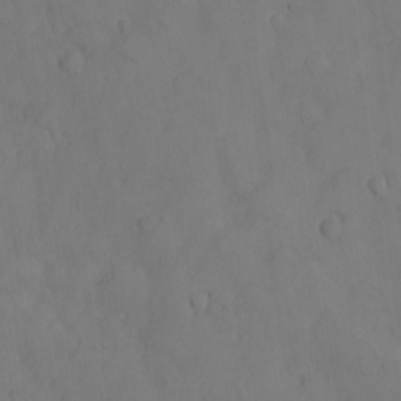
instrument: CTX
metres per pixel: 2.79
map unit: eHh
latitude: -8.6707
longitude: -66.9513
